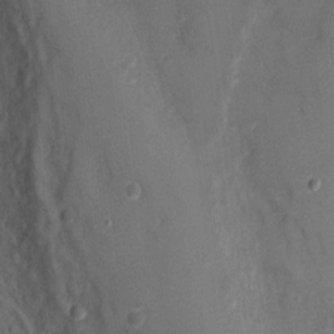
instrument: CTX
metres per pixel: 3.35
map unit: Ht
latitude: 1.8394
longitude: -19.5182
